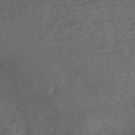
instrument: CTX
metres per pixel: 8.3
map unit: HNhu
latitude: -43.1998
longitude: 99.9745
